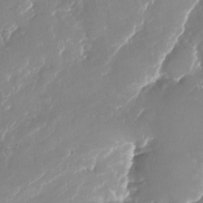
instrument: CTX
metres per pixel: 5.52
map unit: Nhu
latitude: -25.3510
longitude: -72.9325
